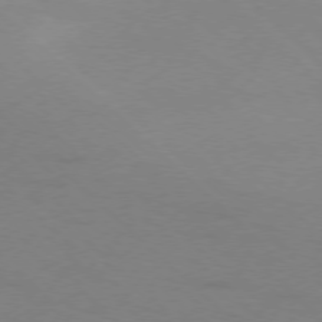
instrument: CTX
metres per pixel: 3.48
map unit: Ap
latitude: -77.6344
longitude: -68.6869
